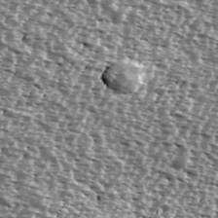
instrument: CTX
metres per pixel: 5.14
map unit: Ave
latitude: 39.0080
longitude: -111.9528
